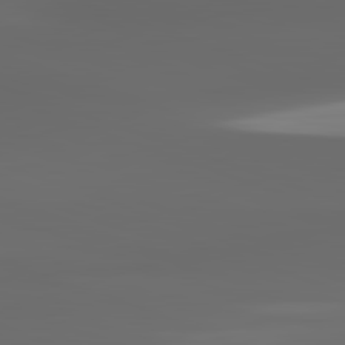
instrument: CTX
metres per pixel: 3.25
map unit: lApd
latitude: 82.7435
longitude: -135.3859
